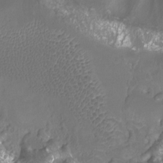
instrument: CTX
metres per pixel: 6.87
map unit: Htu
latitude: -12.7085
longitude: -71.5938
